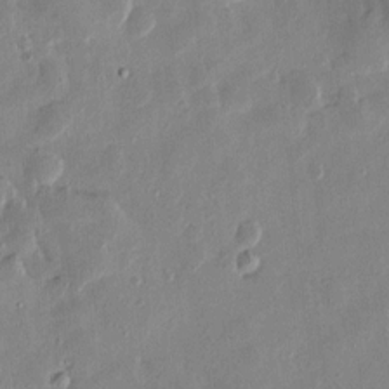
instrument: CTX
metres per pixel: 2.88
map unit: Htu
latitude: 1.3670
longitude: -177.9150
